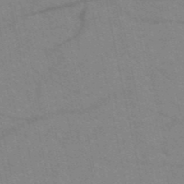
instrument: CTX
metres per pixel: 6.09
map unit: HNb
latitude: -52.4629
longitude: -44.1200
